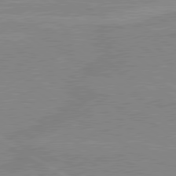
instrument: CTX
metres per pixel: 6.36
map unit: lApd
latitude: 80.0444
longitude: 169.1620
